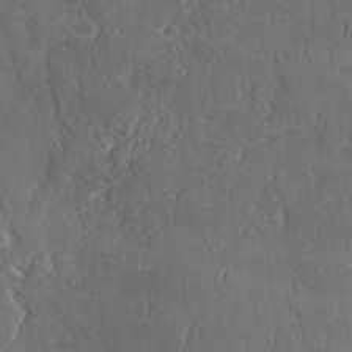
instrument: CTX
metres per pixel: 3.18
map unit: Ave
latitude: 22.1011
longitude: -134.4979
